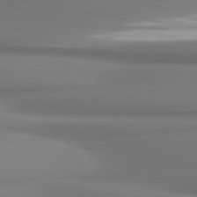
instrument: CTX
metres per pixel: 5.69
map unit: lApd
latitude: 80.8758
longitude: 178.6707
